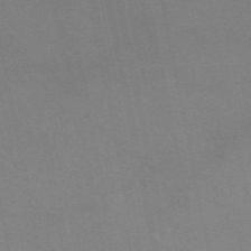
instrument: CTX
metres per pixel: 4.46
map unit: eAb
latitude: 51.2914
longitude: 108.8219
